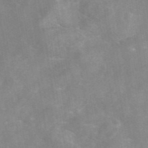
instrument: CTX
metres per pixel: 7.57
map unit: eAb
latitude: 45.9528
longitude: 126.9352
